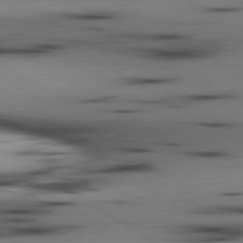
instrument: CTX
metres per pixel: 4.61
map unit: lApd
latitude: 80.1956
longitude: 161.1620
